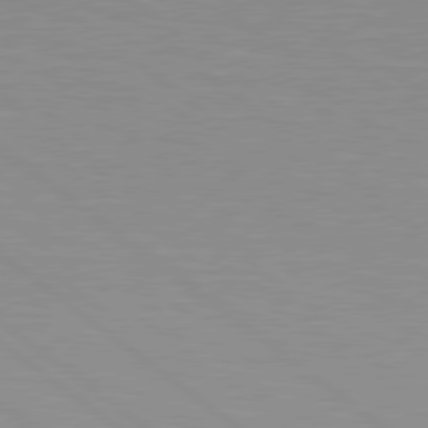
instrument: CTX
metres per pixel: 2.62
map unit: Hpe
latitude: 79.2915
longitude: -148.1578
